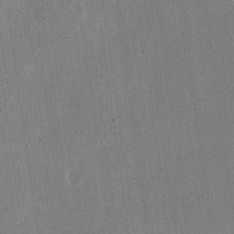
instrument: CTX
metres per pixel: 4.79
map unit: eHh
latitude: 18.8380
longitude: -70.3089
